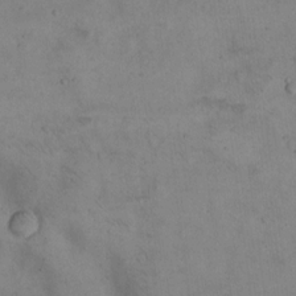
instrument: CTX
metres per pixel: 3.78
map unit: Hto
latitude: 13.8772
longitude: -60.1955
